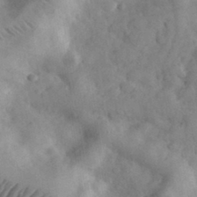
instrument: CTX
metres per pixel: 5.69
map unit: eHh
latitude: 33.0270
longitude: -69.0270
